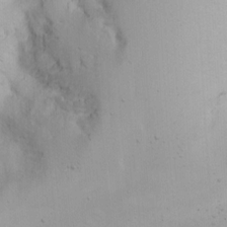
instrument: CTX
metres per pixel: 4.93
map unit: Nhu
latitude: -6.4629
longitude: -66.9324
